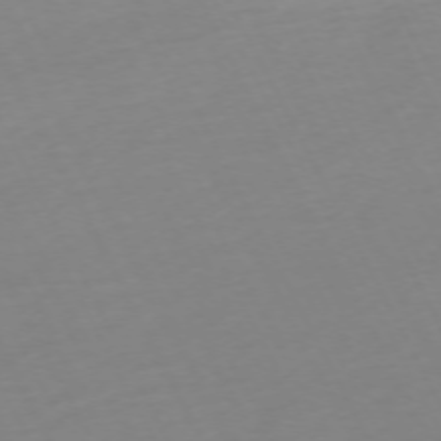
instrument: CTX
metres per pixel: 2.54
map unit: Ap
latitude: -73.3698
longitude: -69.6505
